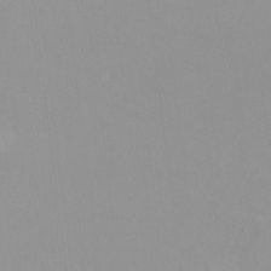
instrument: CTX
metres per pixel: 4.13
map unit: HNhu
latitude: -0.5196
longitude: -5.2348
